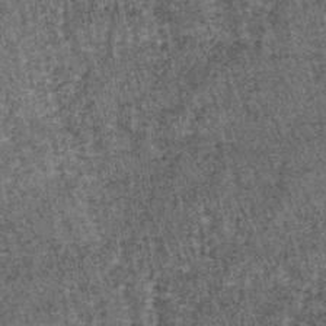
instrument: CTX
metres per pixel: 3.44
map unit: lHb
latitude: -39.9556
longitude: 66.7275
